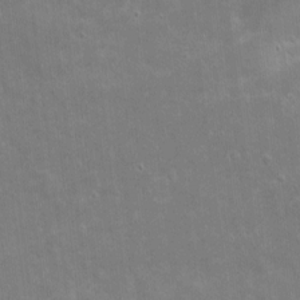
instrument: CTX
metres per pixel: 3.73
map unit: eHh
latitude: 4.3089
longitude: -70.7057
